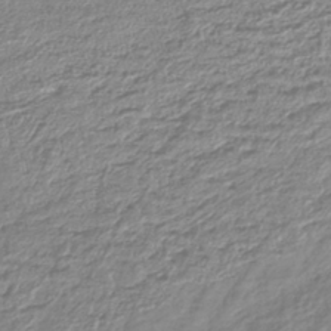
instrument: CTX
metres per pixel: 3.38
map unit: lHb
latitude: -41.6155
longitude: 72.1228
